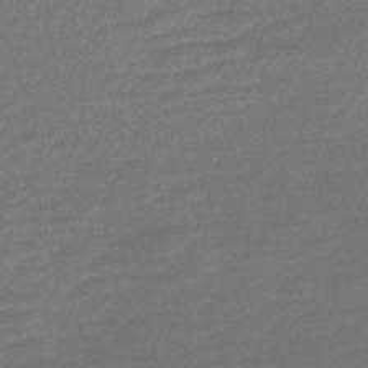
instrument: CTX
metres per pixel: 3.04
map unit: Nve
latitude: -56.4629
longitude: 60.9353
